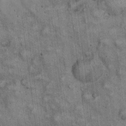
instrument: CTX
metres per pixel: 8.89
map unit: eHh
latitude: 22.9325
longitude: -60.7813
